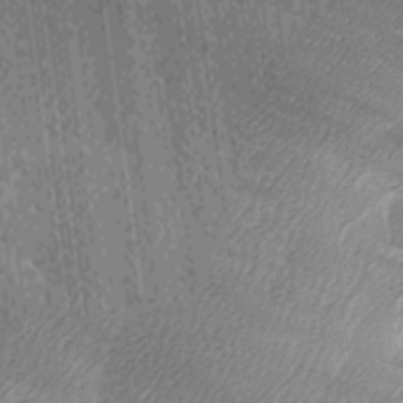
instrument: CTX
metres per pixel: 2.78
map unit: Ave
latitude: -7.0486
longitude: -123.1970
